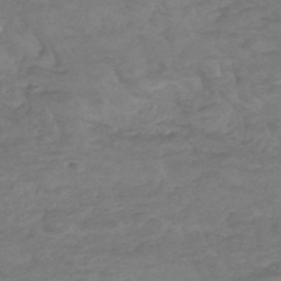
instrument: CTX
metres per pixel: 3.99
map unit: HNhu
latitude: -48.3684
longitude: 28.4062
